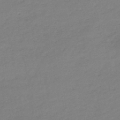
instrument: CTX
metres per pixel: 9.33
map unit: HNb
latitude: -45.5399
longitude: -35.7449
